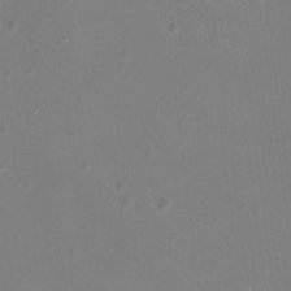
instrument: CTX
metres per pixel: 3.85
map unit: HNhu
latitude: -2.8030
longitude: -1.0647
